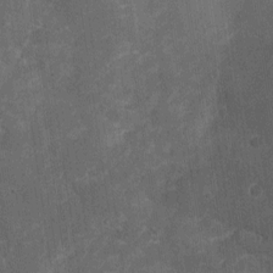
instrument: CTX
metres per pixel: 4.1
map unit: Nhu
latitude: 3.0836
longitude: -16.6301
